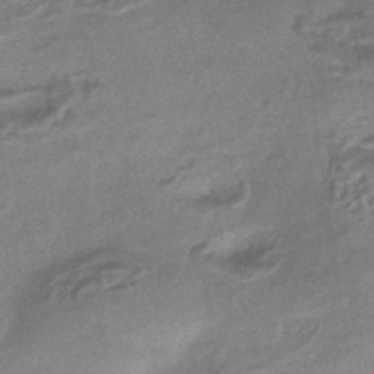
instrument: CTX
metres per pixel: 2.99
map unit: HNhu
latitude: -42.6518
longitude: 90.4440
